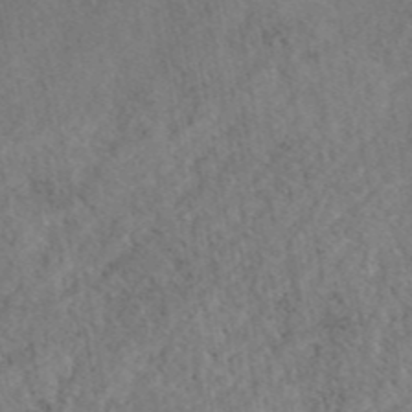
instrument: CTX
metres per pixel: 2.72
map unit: eAb
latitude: 43.7639
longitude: 108.7463
